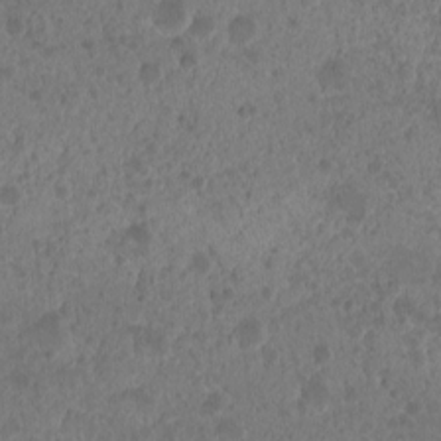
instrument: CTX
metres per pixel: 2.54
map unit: Nhu
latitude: 2.3467
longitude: -15.3293
